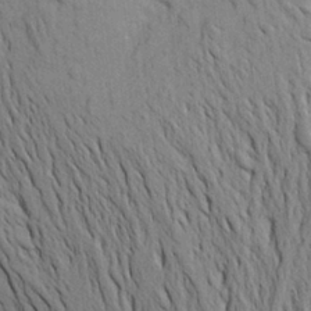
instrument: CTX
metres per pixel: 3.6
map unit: Aa
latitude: 20.4034
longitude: -149.5938
